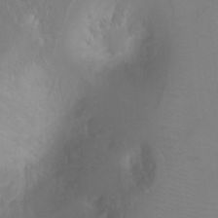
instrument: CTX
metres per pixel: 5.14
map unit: Ht
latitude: 2.1955
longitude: -24.4223
